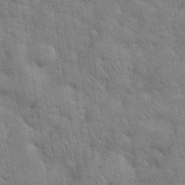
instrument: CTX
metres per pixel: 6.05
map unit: eHh
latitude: 36.5357
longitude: -65.6883
